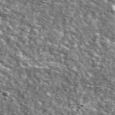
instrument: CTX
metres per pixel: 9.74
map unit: Ave
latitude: 41.5749
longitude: -106.3656
